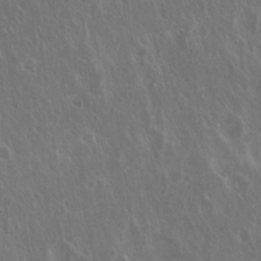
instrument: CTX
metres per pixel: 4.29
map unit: Hto
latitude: 19.1214
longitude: -57.3292
